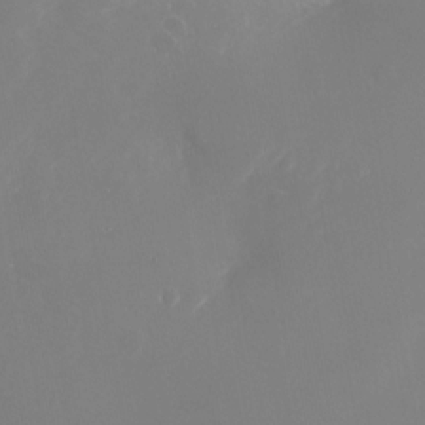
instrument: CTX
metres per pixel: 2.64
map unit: Nhu
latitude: -24.2361
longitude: -72.3468
